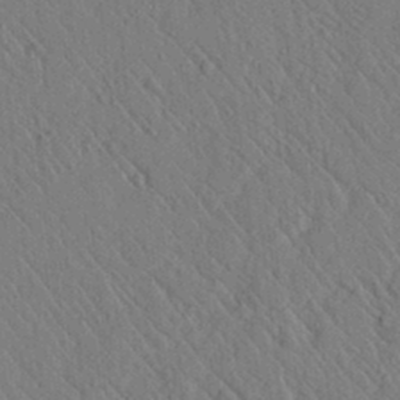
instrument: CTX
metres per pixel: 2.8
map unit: lAvf
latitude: 7.1781
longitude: 160.0661
